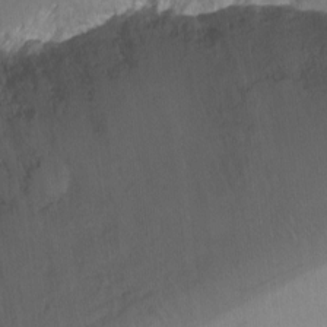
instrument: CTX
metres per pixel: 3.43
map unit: Ht
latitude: -5.4265
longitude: -36.3279
